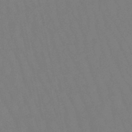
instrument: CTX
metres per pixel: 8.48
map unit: lHb
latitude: -49.9745
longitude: 71.3699
